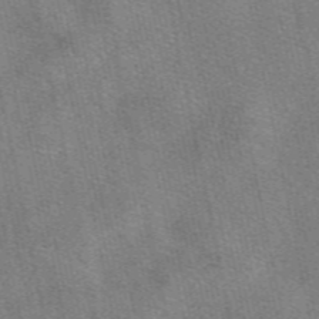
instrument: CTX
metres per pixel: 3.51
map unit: eAb
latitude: 49.9717
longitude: 107.8045
